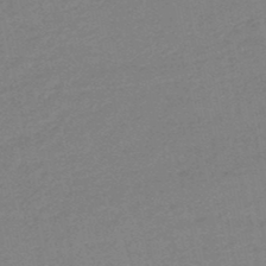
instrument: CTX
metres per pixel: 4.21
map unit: eHb
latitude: -48.4440
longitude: 86.5574
